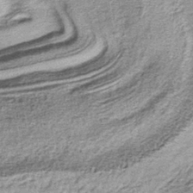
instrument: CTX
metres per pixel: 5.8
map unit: lHb
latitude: -38.0283
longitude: 66.0283
